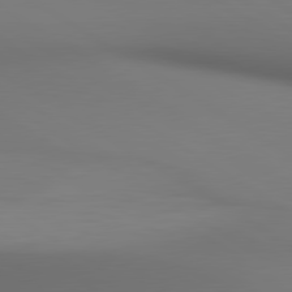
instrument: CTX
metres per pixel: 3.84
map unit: lApd
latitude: 80.4601
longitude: 138.2173
